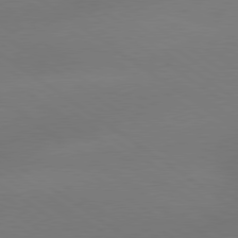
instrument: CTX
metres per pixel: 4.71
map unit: lApd
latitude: 79.3671
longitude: -151.6127
